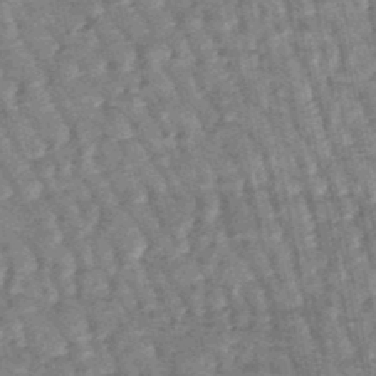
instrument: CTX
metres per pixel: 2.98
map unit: lHb
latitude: -47.6155
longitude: 78.5573
